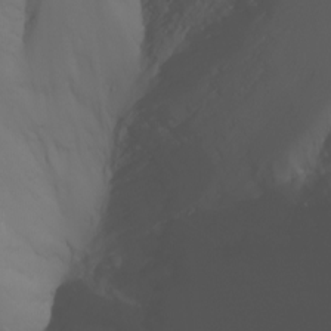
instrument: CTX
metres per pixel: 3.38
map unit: Nhu
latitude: -7.2943
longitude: -85.3671
